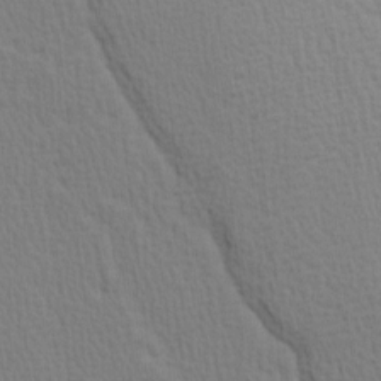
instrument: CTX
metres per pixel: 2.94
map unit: Hve
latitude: 1.9339
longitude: -125.2725
